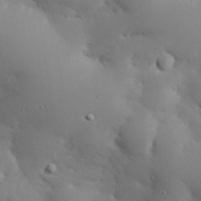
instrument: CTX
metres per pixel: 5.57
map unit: eHh
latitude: 28.8191
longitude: -82.2333
